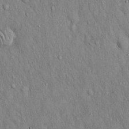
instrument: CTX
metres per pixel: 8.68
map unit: Hto
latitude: 16.0444
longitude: -58.4034
